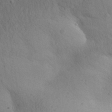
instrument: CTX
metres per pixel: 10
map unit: Aa
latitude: 29.8394
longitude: -144.8569
